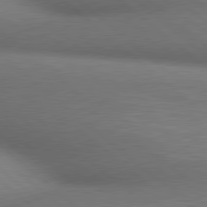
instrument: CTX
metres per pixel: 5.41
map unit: lApd
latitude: 80.3089
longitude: 119.8989
